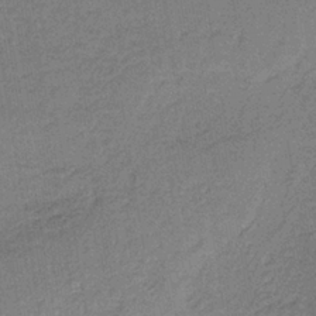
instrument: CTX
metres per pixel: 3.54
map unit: lHb
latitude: -38.2551
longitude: 60.2362
